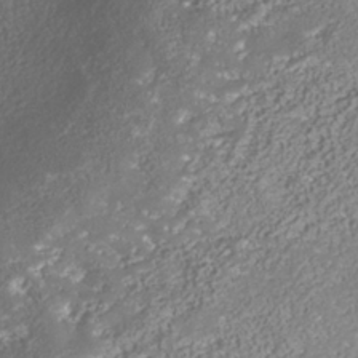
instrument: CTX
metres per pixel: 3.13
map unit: Nhe
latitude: -37.6910
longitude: -88.4223
